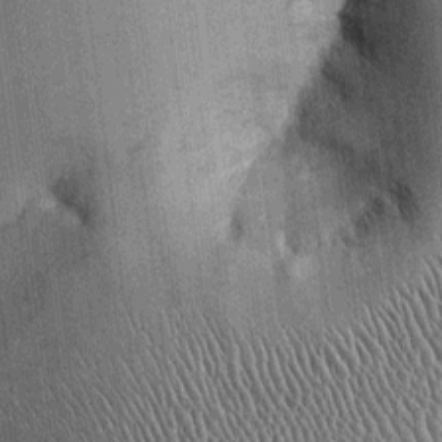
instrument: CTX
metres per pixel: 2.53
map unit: Ht
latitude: -3.2942
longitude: -13.0270
